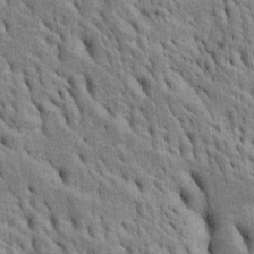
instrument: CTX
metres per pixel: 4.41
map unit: Htu
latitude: -4.8597
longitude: 152.6707
